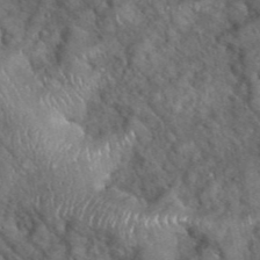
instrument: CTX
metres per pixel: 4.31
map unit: eHh
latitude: 39.3482
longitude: -56.4789
